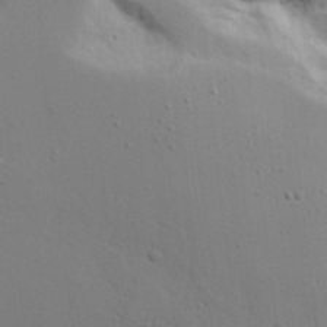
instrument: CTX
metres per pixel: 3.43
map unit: Aa
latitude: 18.2711
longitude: -125.7827
